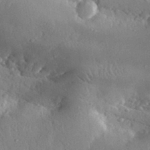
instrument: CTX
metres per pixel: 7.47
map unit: lHvf
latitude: 32.6679
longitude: -86.0444
